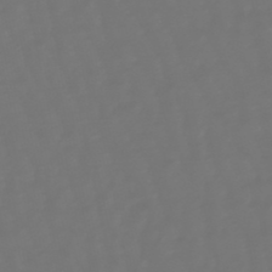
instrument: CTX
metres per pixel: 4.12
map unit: eHb
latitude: -47.3509
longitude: 81.4077
